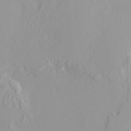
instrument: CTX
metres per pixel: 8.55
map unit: HNhu
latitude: 3.2726
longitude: 7.0864
